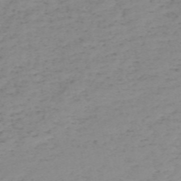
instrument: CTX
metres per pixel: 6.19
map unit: HNb
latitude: -56.0094
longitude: -43.8961
